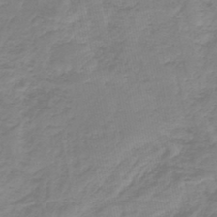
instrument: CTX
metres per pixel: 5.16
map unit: lHb
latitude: -42.1605
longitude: 63.5777
